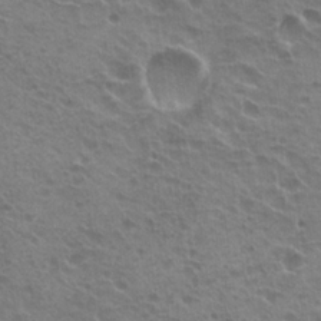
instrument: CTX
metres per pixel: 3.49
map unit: Hto
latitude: 21.8395
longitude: -31.8962
